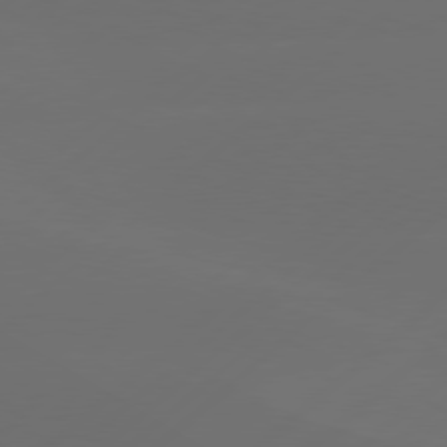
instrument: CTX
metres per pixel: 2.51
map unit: Hpe
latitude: 78.4034
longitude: -132.4034
